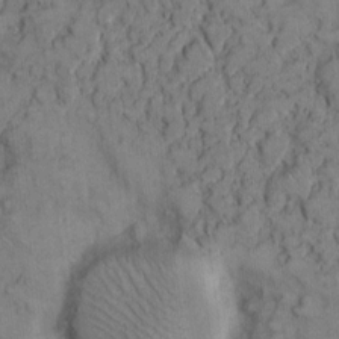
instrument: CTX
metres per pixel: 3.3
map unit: eHh
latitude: 7.6883
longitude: -64.5924
